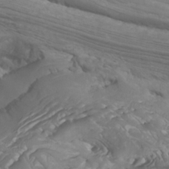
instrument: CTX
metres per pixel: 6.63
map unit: Htu
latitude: -6.4440
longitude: -76.9136
